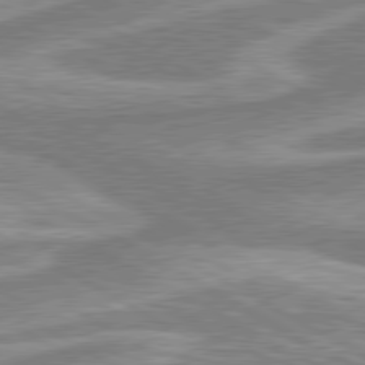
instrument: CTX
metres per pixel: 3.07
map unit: lApd
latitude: 80.2333
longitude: -178.8191
